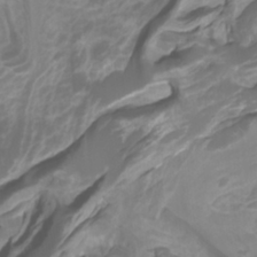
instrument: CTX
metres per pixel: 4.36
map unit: Htu
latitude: -11.2943
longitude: -74.6491
